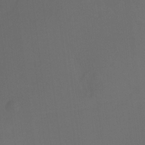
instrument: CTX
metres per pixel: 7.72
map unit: Ht
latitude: -9.4454
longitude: -37.8395
